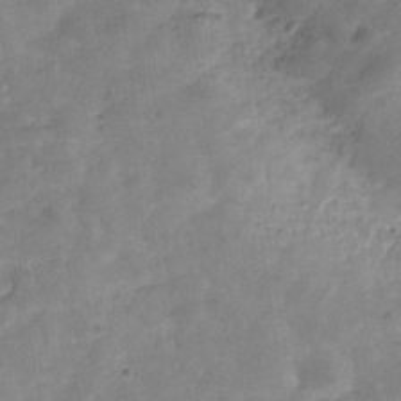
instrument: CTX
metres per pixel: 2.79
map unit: Hve
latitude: -31.9556
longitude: 93.0108
